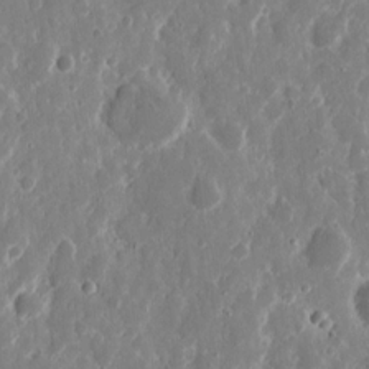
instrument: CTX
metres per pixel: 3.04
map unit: eHh
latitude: 12.1578
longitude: -72.2712
